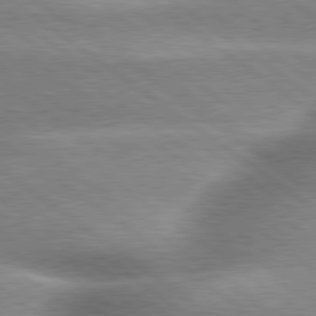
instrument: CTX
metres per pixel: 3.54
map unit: lApd
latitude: 79.9339
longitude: -139.3859
